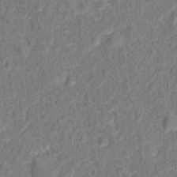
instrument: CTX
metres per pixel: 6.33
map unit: Hto
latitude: 13.0081
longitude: -38.2711
